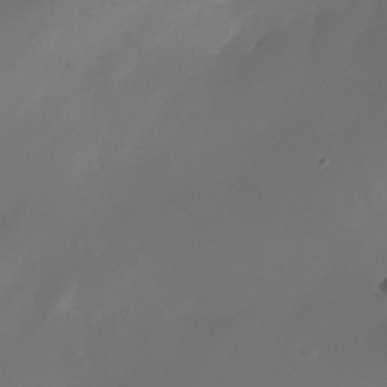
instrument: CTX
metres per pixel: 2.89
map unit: Nhe
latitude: -34.6896
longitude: -144.8758
